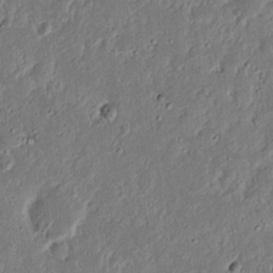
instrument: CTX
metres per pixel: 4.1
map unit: Nhu
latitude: 18.3278
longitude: -72.8947
